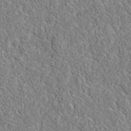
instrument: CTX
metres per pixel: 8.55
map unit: eAb
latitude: 35.9717
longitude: 112.3873
